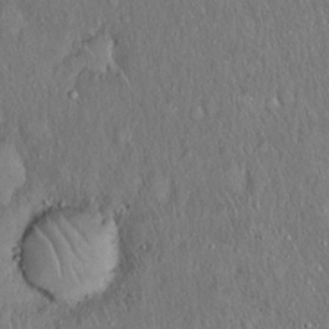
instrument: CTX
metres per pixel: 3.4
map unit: Hto
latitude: 18.3845
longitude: -60.7057
